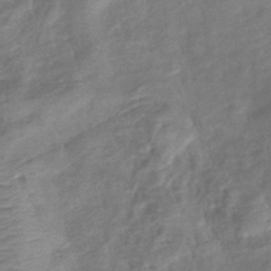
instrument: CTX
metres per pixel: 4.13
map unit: lHb
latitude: -41.3887
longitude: 78.9163
